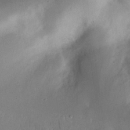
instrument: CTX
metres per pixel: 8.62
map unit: Nhu
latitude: 23.7638
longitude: -71.2726
